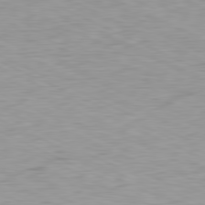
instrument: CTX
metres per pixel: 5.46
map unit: Ap
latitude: -81.5021
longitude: -62.4601
